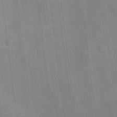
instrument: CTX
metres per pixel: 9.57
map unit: Ht
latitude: -4.8975
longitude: -14.8191
